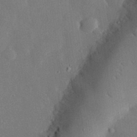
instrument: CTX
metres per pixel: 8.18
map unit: eHh
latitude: 29.8394
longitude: -80.9703
